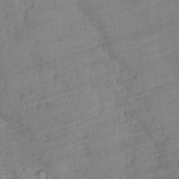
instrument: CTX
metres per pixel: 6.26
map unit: lAvf
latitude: -1.5966
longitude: -108.0255
